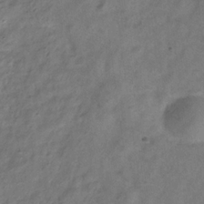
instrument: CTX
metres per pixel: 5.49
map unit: Hve
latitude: -33.3132
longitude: 89.4832
